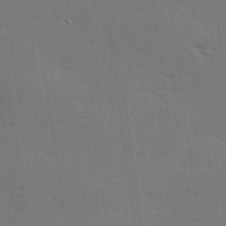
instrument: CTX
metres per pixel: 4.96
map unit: Hve
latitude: 26.8569
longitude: -94.2901
